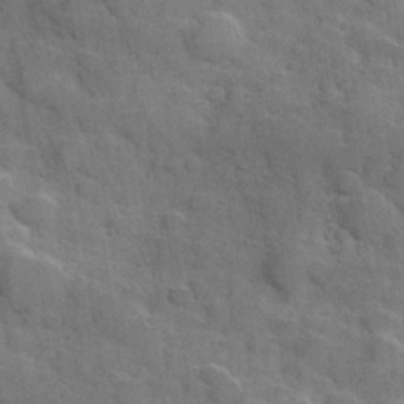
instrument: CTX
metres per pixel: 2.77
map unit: Hve
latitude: 31.5938
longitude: 151.4265
